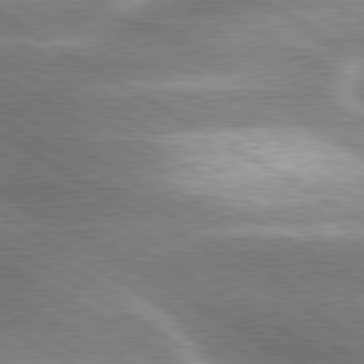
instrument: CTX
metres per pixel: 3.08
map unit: lApd
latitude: 80.2711
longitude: -120.2334
